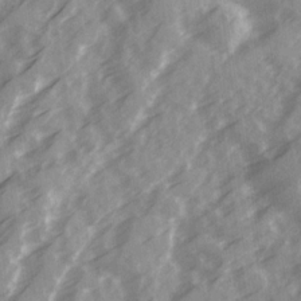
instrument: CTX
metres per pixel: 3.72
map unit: Ave
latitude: 19.8961
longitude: -131.2915
